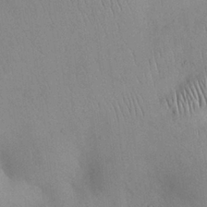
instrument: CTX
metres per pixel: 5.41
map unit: Nhu
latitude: 27.8961
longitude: -70.8947
